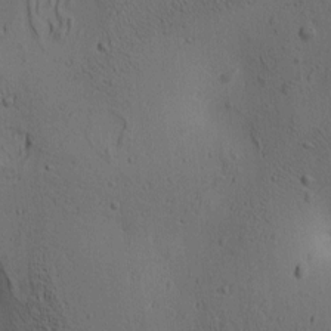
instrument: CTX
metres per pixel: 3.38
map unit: lAa
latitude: 6.4223
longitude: -114.3656
